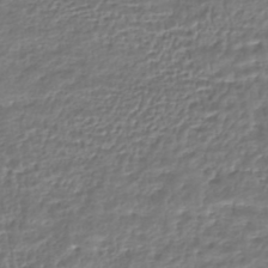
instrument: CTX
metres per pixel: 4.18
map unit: HNhu
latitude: -46.3495
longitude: 103.7478
